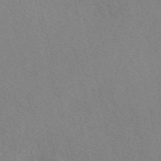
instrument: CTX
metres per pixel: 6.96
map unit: eAb
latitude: 48.8191
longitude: 107.1620
